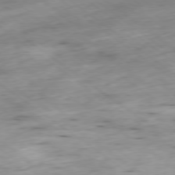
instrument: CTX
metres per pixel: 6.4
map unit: Hpe
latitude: -79.1053
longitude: 11.9745
